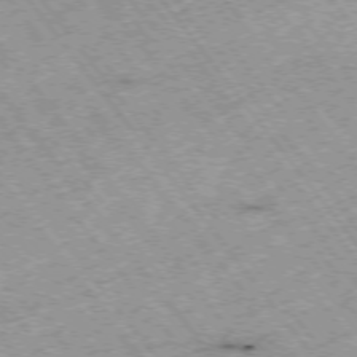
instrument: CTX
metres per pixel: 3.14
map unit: Hpe
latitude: -75.1054
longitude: -18.5356
